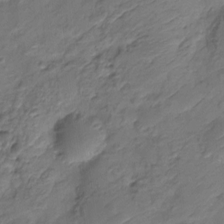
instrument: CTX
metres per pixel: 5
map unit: HNhu
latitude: -21.5210
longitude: 84.4440
